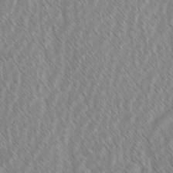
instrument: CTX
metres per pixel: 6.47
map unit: Ave
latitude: -1.6911
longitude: -113.1781
